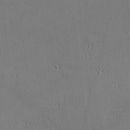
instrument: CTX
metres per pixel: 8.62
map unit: Nhu
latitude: 0.2333
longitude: -77.8394
